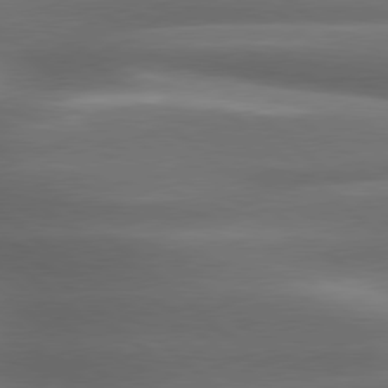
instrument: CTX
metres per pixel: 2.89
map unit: lApd
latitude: 79.4238
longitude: -116.8947
